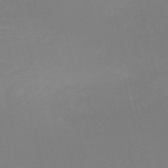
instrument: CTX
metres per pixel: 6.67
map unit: HNb
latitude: -50.7841
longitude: -46.4790
